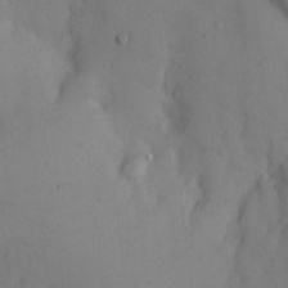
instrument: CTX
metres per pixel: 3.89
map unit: Hto
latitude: 11.4238
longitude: -61.5182
